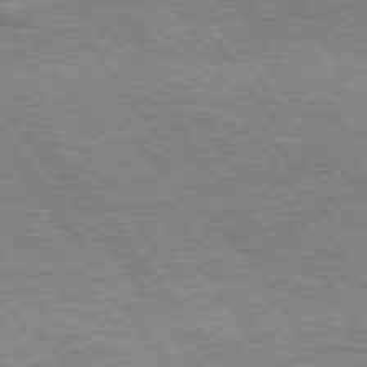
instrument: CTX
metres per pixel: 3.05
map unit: Hpe
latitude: 74.5924
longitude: -150.3467
